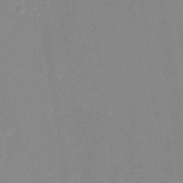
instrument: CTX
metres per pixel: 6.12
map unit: Nhu
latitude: -28.8408
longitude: -65.7639
